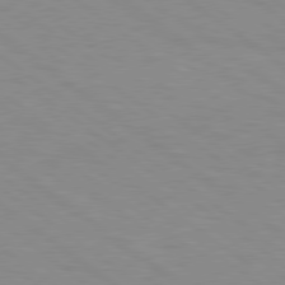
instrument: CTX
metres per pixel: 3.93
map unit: Hpe
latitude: 78.7813
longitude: -122.3467
